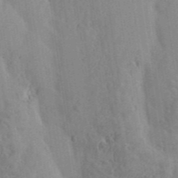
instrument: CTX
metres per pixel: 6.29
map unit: eHh
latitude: 34.3845
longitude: -134.1011
